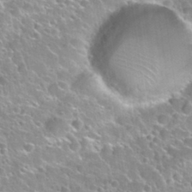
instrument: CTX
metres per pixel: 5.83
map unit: Nhu
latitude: 30.5735
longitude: -53.0081
